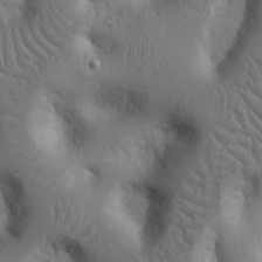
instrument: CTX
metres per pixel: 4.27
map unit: Nhu
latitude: 14.4034
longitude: -78.8758
